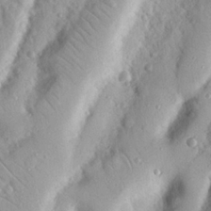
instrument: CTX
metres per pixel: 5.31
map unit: Nhu
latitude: 19.4048
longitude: -77.4048
